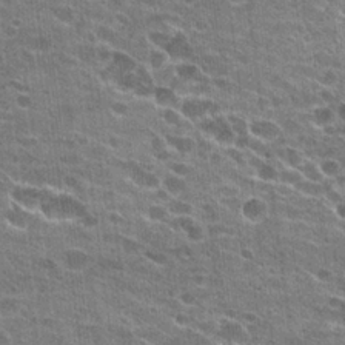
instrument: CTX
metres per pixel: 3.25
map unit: Hto
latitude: 23.8205
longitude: -42.9514
